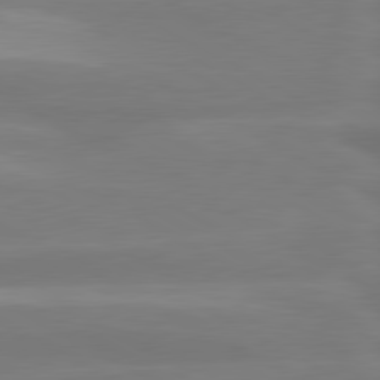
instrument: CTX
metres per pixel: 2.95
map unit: lApd
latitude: 80.4601
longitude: -135.4615
